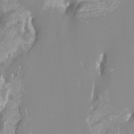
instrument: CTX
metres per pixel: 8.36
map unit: Htu
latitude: -12.3495
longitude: -72.2901
